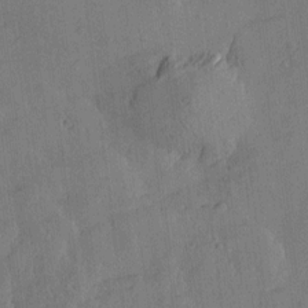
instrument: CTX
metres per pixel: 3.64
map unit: Htu
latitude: -2.4440
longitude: -176.2711
